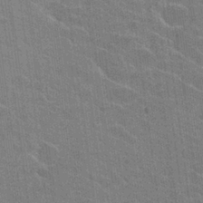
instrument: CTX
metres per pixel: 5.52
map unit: Hto
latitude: 25.7449
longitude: -43.0647
